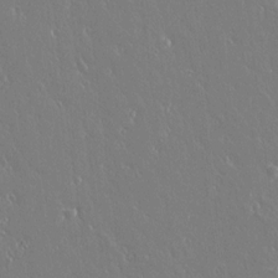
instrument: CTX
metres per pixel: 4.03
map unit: lAvf
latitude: 14.2334
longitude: -126.6113
